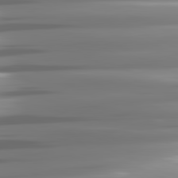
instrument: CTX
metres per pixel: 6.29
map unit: lApd
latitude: 81.6883
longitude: -141.5749
